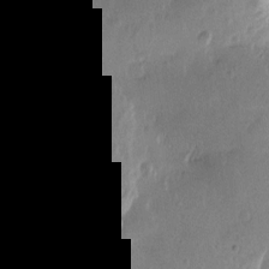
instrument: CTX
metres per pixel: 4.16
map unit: Htu
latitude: -2.1794
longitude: -177.6505
